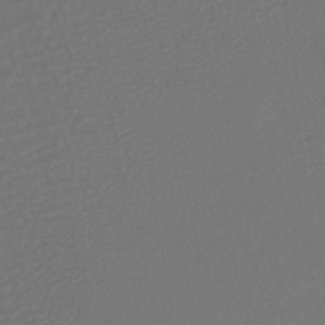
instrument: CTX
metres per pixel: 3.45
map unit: HNhu
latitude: -45.5210
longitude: 103.4832
